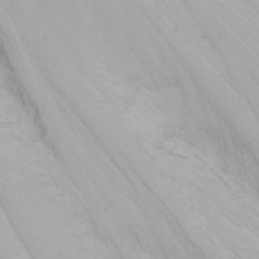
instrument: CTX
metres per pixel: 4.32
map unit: Nhu
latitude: -0.8408
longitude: -79.5371
